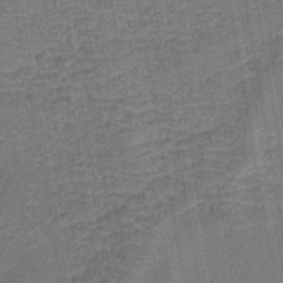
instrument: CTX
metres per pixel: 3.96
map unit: Nhe
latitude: -45.2754
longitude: 152.5007
